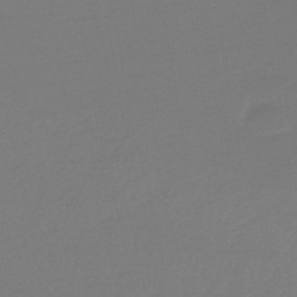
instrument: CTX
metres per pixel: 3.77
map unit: lHb
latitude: -45.6533
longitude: 64.2740
